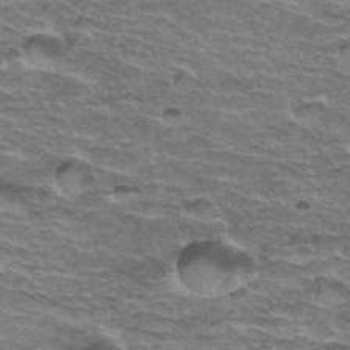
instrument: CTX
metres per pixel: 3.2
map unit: Hto
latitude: 35.7071
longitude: -44.7813
